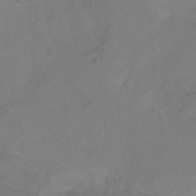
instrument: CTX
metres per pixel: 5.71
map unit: Hto
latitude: -12.2929
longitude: -40.0633
